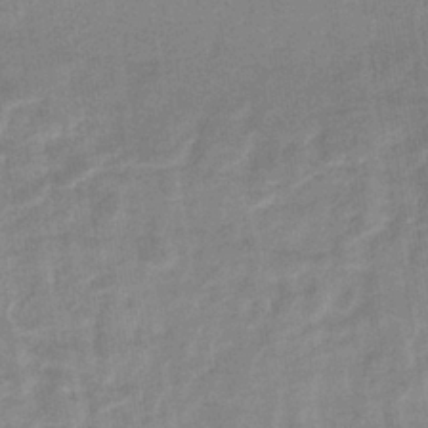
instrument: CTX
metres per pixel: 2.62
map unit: eHb
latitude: -35.6155
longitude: 74.4440
